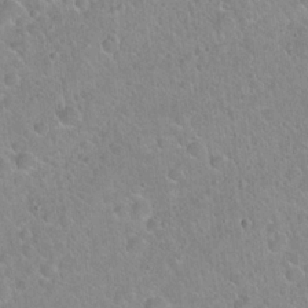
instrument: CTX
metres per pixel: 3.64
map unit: Hto
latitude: 21.2348
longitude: -52.4034
